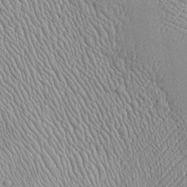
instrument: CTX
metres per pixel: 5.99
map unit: Htu
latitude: -6.4818
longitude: 155.5399
